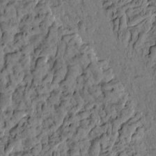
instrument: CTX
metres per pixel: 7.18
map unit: eHh
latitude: -1.5966
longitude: 17.5777
